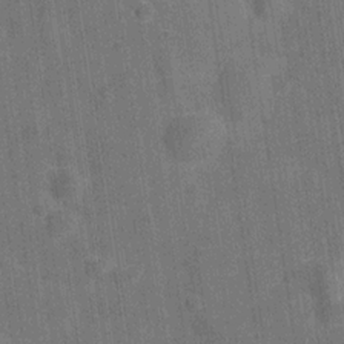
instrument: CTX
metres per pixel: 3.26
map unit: Hve
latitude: -29.1809
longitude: 92.2362
